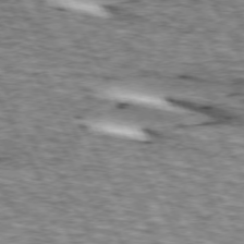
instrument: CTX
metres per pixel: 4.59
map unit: lApd
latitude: 73.1404
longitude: -55.2726
